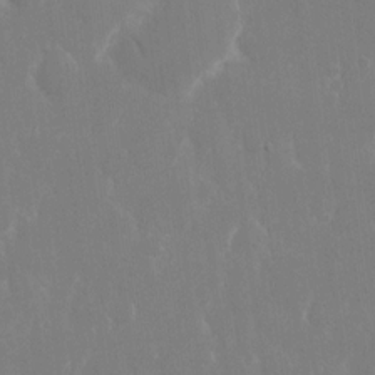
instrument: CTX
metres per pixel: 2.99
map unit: eHh
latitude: 14.3657
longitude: -72.0633
